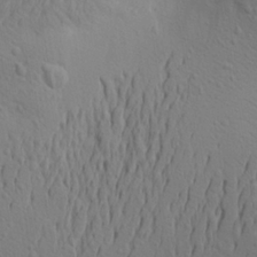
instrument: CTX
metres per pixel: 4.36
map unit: Aa
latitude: 19.4048
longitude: -142.3090
